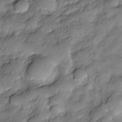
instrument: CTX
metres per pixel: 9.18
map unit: Nve
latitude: -26.8974
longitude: -148.6302
